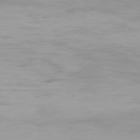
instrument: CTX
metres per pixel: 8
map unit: Hpe
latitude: 76.4979
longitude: -133.6127
